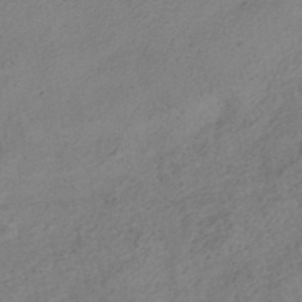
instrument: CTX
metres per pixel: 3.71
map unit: HNhu
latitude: -40.3873
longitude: 104.3684
